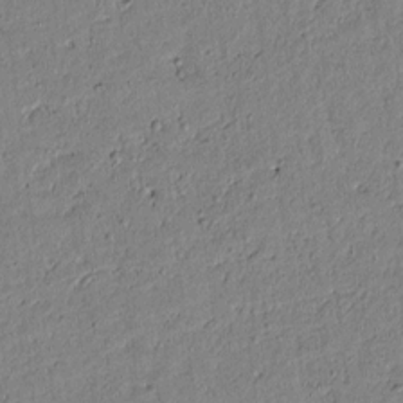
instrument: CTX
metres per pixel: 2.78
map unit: lAvf
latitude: 6.8380
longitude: 168.1983
